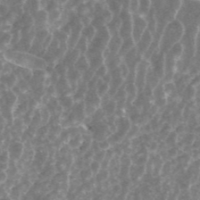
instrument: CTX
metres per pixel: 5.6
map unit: ANa
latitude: 45.1214
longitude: 29.8611
